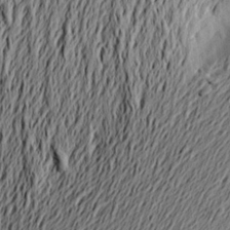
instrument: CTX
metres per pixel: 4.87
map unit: Aa
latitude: 21.6316
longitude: -149.5182
